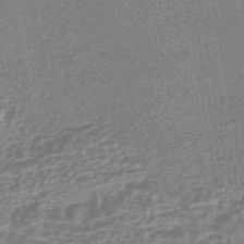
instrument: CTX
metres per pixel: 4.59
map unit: HNhu
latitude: -44.2362
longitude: 99.1809
